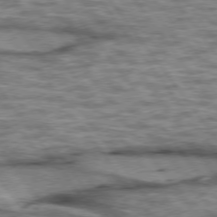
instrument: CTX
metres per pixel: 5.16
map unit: lApd
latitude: 75.3293
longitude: -48.1578
